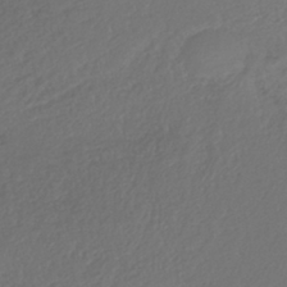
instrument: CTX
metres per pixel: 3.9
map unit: lHb
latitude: -39.6911
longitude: 70.6141
